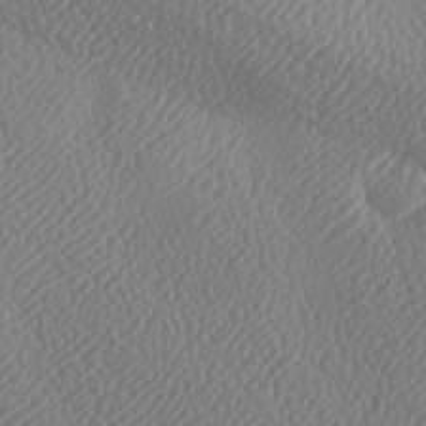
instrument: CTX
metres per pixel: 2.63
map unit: lAa
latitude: -8.9164
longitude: -128.3656
